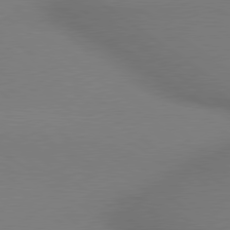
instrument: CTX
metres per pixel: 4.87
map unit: lApd
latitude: 79.0270
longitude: 178.9730
